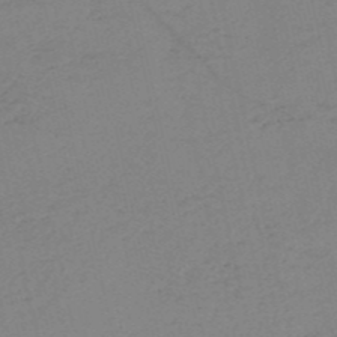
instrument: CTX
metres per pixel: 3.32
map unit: HNb
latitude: -52.8408
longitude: -42.1578
